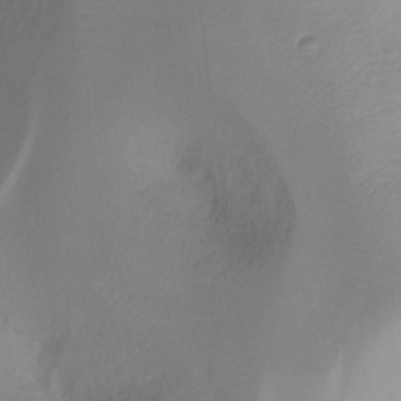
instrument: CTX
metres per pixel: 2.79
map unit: Ht
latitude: -16.6708
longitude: -45.3481
